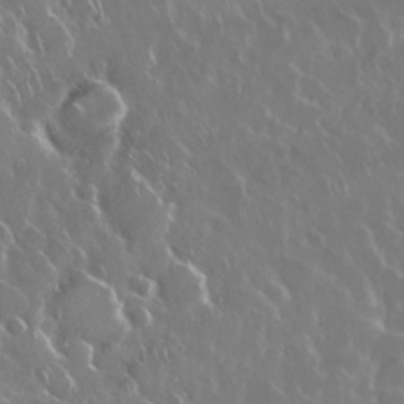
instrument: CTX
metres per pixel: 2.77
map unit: Nhu
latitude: 29.3670
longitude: -60.3278
